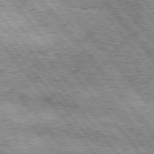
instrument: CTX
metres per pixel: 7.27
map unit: Hpe
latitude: 75.3860
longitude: -157.0836
